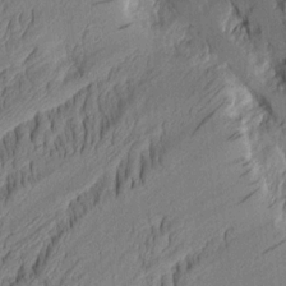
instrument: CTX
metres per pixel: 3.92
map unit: Aa
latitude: 8.1767
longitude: -128.0633
